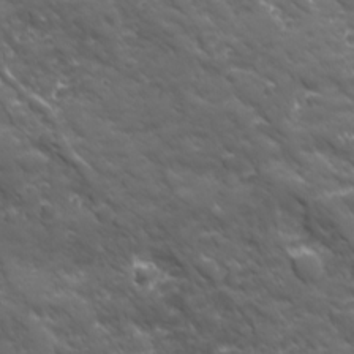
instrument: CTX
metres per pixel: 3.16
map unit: Ave
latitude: 19.2159
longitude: -134.0255
